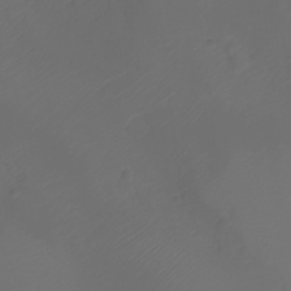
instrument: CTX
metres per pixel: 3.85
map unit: Aa
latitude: -7.9556
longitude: -71.9717
